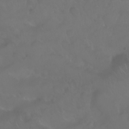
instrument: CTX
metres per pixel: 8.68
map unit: Nhu
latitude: 24.7435
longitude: -62.2712
